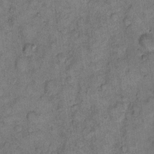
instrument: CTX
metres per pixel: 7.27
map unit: eHh
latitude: 11.2348
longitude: -63.6694
